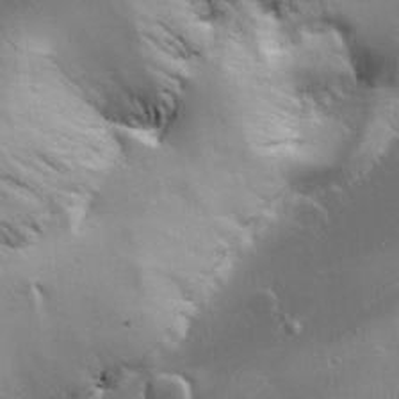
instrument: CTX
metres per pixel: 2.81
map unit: eHh
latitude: 24.7057
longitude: -90.3467
